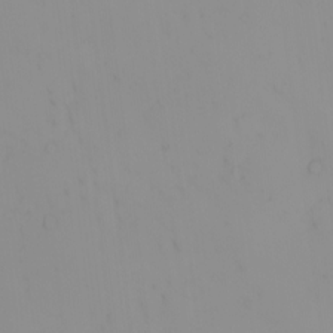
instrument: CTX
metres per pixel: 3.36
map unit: eHh
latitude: -1.0298
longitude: 20.0283
